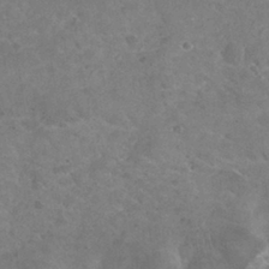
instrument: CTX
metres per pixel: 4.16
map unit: Nhu
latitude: 29.3481
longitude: -53.7072
